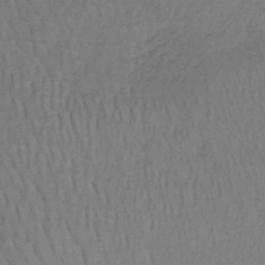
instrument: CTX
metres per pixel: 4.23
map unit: lHb
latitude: -37.9178
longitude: 61.2943
